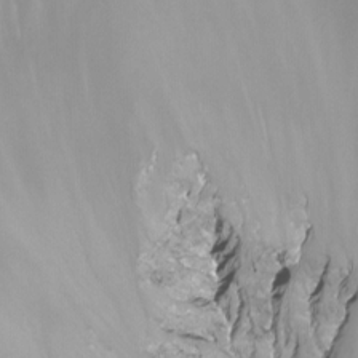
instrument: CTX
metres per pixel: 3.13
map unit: Aa
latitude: -13.3888
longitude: -67.0080
